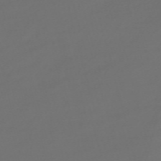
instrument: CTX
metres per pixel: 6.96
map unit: Nve
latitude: -58.6518
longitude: 56.5951
